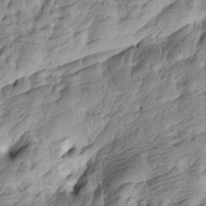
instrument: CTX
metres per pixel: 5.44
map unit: Htu
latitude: -4.1228
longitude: -176.6112
